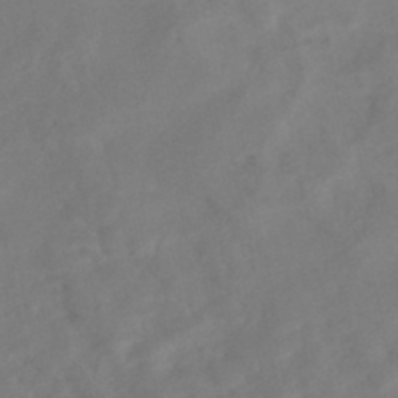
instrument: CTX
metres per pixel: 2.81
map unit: Nhe
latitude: -48.3307
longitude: -172.0255
